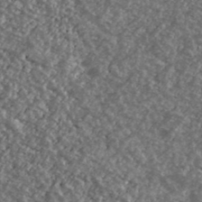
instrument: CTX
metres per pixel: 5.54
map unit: Ave
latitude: 40.0255
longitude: -111.3104
